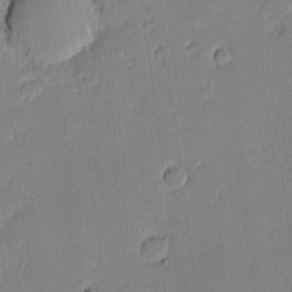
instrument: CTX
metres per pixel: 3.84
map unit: eHh
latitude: -2.6140
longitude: -83.8772
